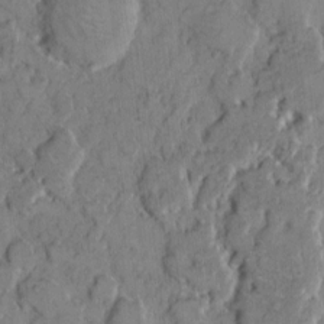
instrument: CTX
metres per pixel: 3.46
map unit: eHh
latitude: 7.6505
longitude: -63.4616
